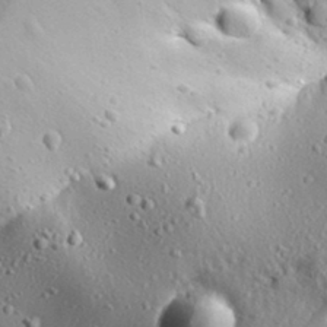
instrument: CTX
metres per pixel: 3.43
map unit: Aa
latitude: 31.2348
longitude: -134.8758
